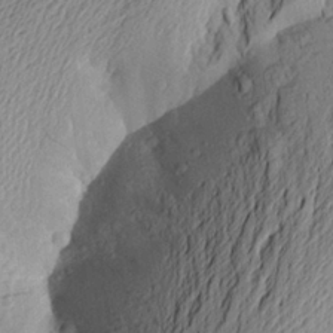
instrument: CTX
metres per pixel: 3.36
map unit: Aa
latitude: 23.0836
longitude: -149.8394
